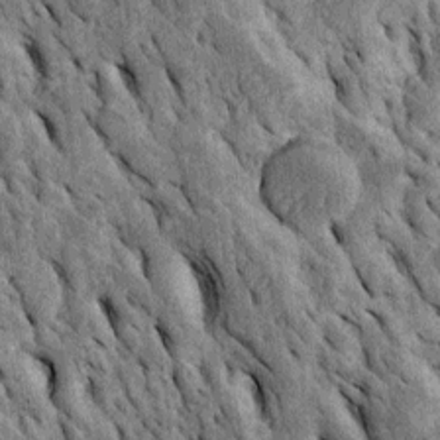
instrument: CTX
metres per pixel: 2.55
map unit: Htu
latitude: -2.3495
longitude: 151.5777
